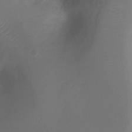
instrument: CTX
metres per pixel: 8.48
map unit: Ht
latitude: -8.1228
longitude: -28.8002
